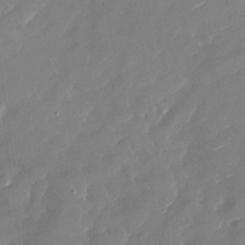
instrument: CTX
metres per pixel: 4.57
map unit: Nhu
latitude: -29.6344
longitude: -73.0648
